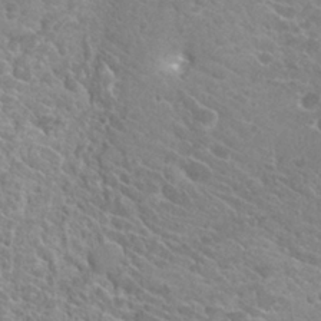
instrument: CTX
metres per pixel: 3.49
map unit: Hto
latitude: 26.2712
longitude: -35.9906
